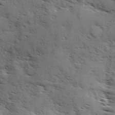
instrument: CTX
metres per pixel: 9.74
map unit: Ave
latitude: 1.2726
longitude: -110.9703
